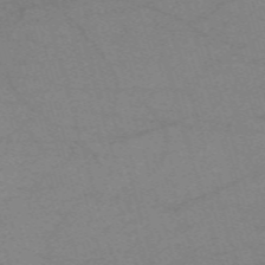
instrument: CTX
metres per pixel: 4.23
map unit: eHh
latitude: -61.3699
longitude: 54.0472
